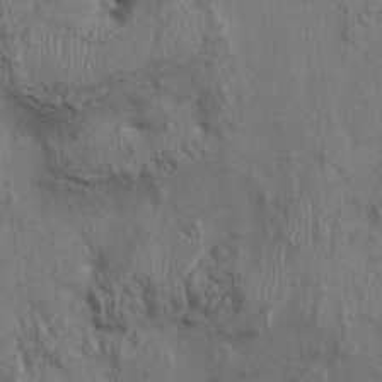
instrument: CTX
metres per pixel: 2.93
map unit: Nhu
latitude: -0.4251
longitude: -14.5546
